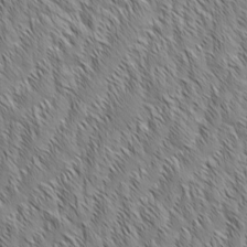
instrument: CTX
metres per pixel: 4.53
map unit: Aa
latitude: 6.1578
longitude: -129.8394
